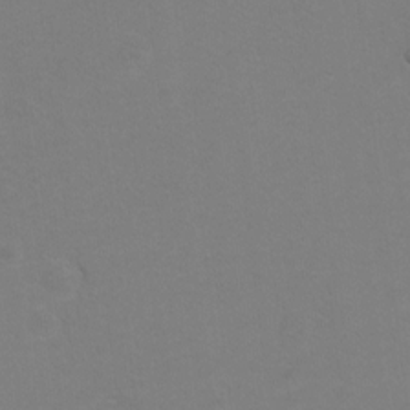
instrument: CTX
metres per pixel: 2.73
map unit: Hto
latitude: 6.6868
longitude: -31.1215
